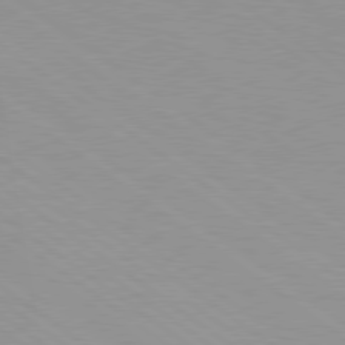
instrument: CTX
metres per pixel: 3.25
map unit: Hpe
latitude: 78.8380
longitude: -151.5938
